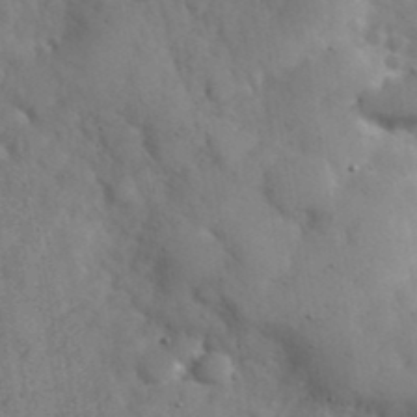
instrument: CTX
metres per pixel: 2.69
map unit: eHh
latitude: 37.7450
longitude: -67.6693
